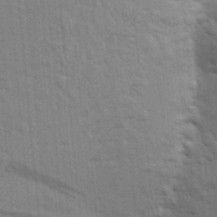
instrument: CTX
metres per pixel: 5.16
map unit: Aa
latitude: 24.6868
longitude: -148.4034
